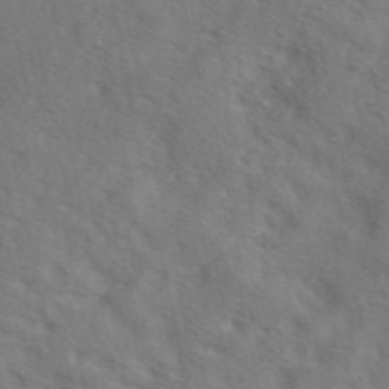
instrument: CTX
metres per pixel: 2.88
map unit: eAb
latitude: 49.8394
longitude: 119.3510
